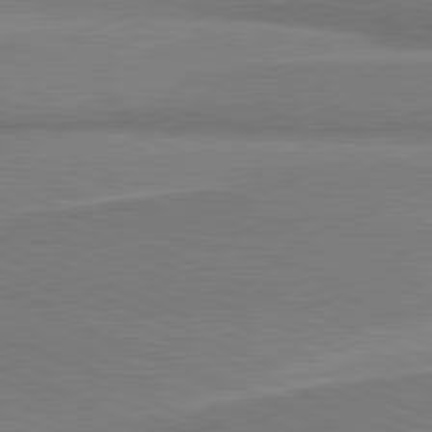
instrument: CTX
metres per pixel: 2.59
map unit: lApd
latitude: 81.3104
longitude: 165.1431
